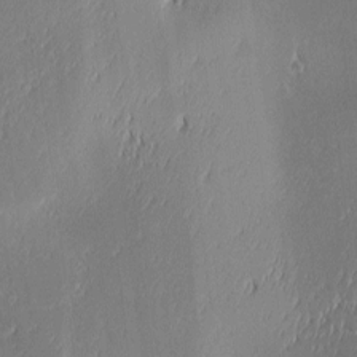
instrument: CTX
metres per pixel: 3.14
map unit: lAa
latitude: 1.4426
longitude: -116.5735
